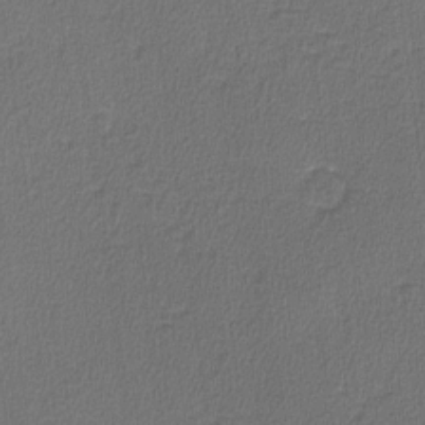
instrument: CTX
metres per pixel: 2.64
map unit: lHvf
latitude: -11.4454
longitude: -99.3292
